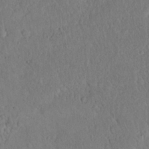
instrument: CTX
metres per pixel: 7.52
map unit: eHh
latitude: 19.3859
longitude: -62.6302
